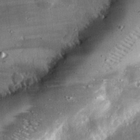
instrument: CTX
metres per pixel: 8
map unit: eHh
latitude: 23.6127
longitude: -89.6883
